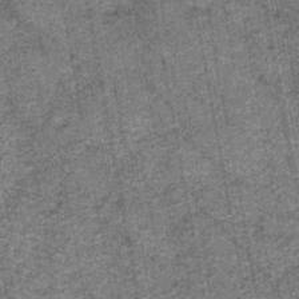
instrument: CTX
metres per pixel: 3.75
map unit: HNb
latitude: -45.3132
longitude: 53.0864
